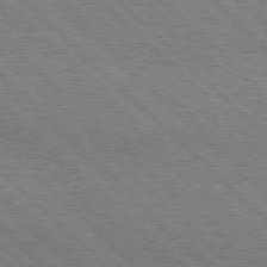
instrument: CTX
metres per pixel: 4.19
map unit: Hpe
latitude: 77.4993
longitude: -127.3671
